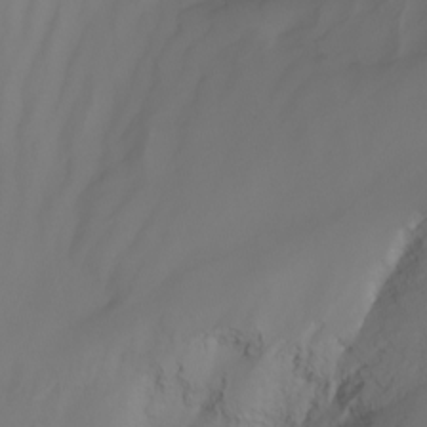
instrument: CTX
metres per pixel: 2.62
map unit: Nhu
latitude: -8.7274
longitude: -79.8773
